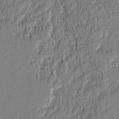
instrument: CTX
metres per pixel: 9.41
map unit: lAvf
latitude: 1.3103
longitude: -106.8380
